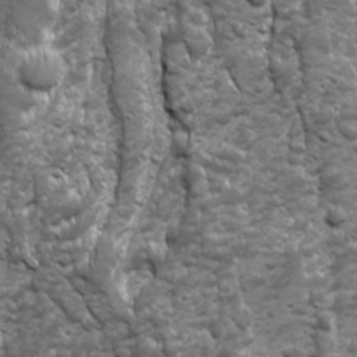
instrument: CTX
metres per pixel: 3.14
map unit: Ave
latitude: 16.8380
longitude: -132.8191
